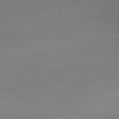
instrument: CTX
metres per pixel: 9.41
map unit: Ap
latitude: -74.2929
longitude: -81.6883
